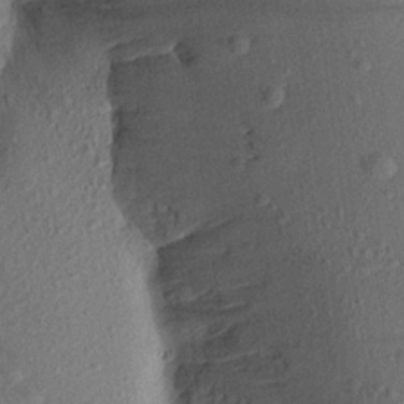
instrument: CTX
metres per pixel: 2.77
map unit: Aa
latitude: 19.6694
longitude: -146.6113
